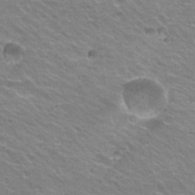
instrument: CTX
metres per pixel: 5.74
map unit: Hto
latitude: 23.7261
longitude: -31.4616
